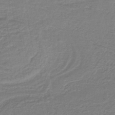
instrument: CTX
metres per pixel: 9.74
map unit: lHb
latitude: -40.3684
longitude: 61.9178
